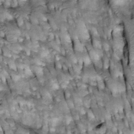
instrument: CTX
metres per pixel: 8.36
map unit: Htu
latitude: -3.3887
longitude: 150.3306
